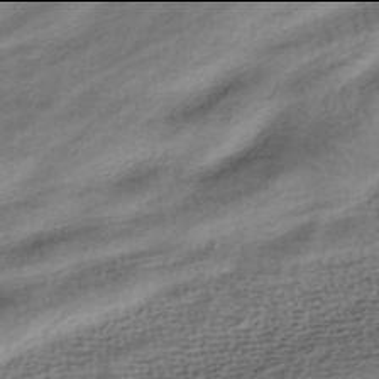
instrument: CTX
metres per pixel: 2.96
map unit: HNhu
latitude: -42.0094
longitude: 105.5777
